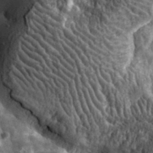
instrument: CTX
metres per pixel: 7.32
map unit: lHvf
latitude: 34.2900
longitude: -87.2159
